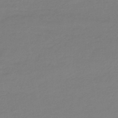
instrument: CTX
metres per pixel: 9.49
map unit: eHb
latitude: -46.0283
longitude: 88.3873
